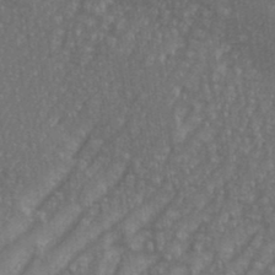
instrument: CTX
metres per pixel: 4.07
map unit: eHh
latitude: 35.7260
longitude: -133.5938
